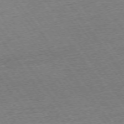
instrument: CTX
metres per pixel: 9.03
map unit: Ap
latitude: -74.6897
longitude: -88.7247
